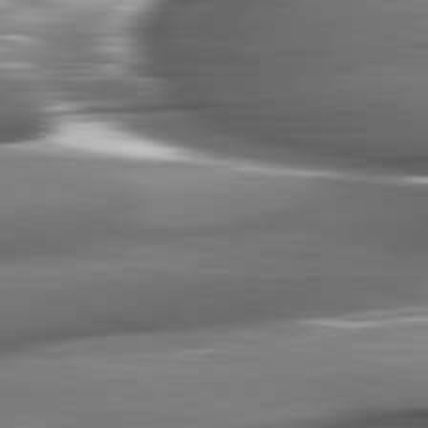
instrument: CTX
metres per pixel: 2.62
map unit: lApd
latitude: 82.4034
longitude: -145.1025
